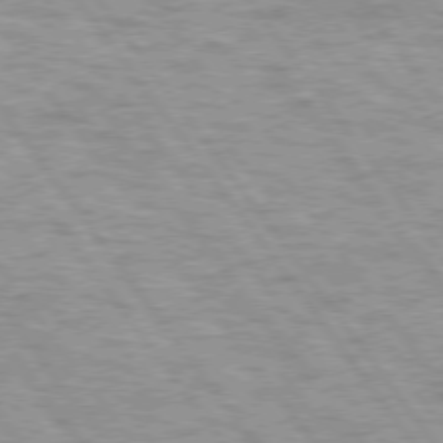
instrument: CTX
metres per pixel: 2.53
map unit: lApd
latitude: 75.1403
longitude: -48.1578
